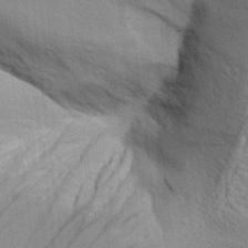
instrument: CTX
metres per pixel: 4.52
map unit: Aa
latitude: 30.7625
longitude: -135.0836
